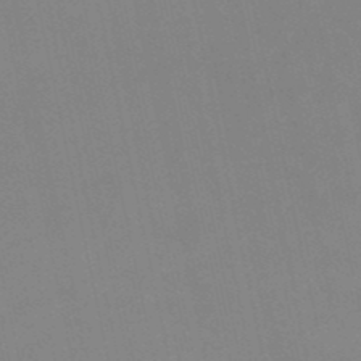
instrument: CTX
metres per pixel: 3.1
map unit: lHb
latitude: -49.3132
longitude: 70.6708
